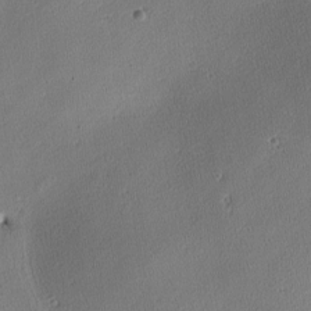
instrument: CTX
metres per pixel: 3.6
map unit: lAa
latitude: -10.5763
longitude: -125.1214
